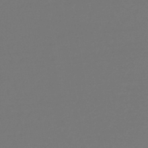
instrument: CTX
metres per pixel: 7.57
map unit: lHb
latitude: -43.8422
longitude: 62.6329
